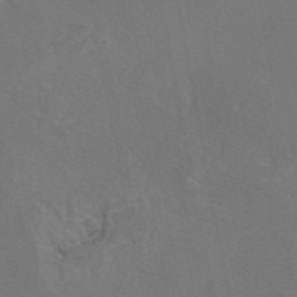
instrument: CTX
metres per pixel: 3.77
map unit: eAb
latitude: 46.7624
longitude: 109.8422
